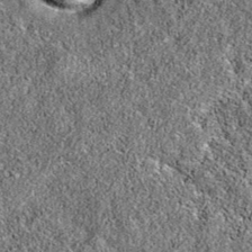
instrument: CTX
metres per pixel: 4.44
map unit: eAb
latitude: 36.1767
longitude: 106.6707
